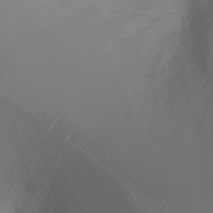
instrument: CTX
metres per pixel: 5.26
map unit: Ht
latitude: -6.8219
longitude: -27.0081
